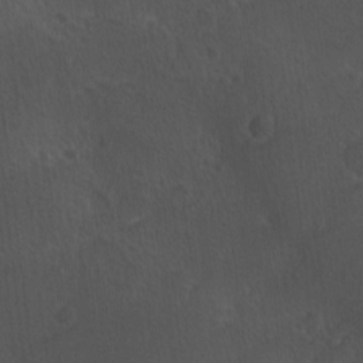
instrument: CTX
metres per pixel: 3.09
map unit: Ave
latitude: -0.0472
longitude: -113.6505
